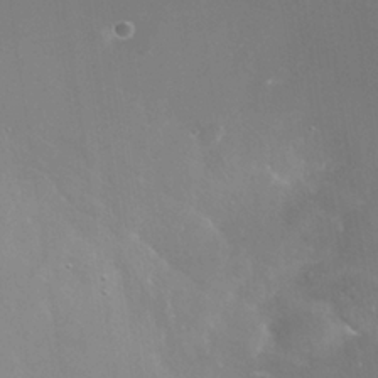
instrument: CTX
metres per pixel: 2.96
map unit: Nhe
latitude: -36.2928
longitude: -118.3089
